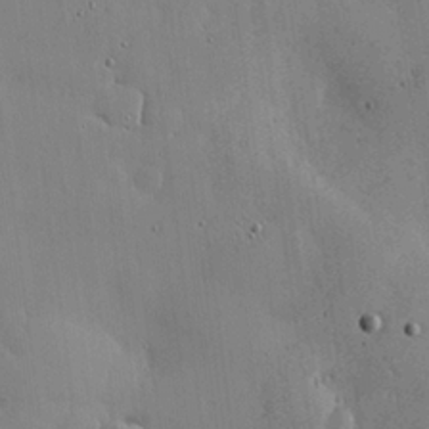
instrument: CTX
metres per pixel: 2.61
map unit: lHvf
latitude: 17.3860
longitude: -114.2522
